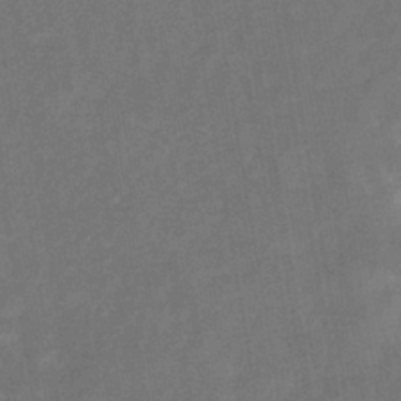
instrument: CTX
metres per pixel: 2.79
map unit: eHb
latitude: -33.8423
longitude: 74.1228
